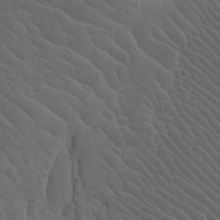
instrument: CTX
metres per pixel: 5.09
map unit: Htu
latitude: -7.7855
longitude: -66.9702
